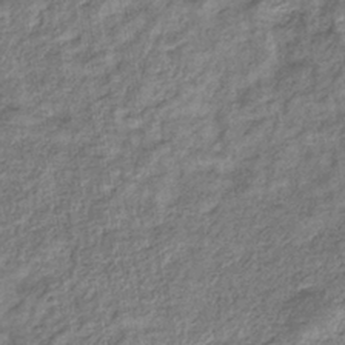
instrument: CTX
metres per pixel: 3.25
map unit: eHb
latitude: -36.3684
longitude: 79.8044
